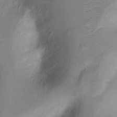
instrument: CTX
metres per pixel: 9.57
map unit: Hto
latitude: -10.8597
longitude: -39.8772
